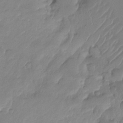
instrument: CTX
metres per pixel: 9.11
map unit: Ht
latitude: -14.1039
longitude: -50.8380
